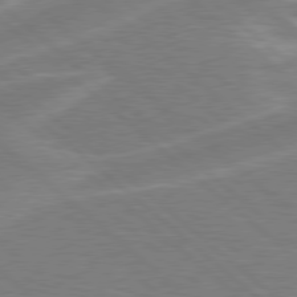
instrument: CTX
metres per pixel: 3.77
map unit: Hpe
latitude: 78.3845
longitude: -152.6113
